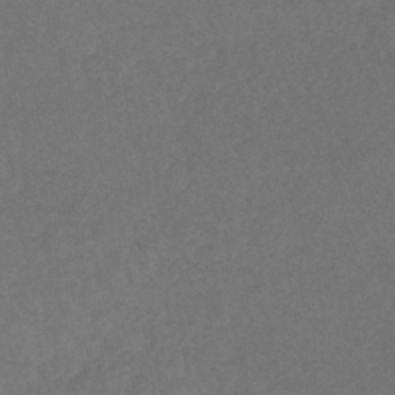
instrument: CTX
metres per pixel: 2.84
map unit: lHb
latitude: -43.6532
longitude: 73.5210
